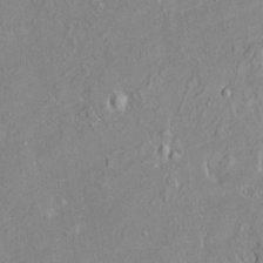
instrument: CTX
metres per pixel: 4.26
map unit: HNhu
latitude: 4.6679
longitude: 3.6343
